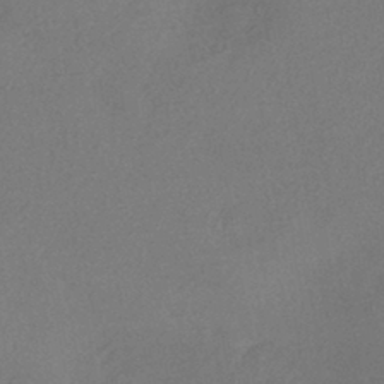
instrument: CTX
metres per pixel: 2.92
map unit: eHh
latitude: -42.3306
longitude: 120.6140
